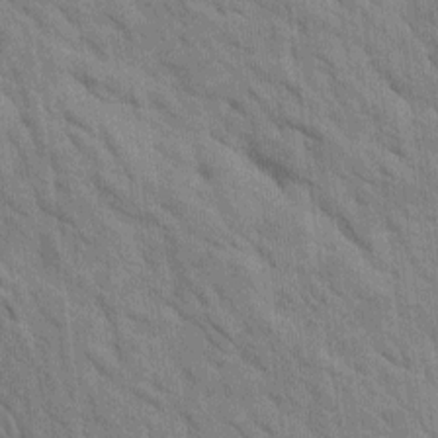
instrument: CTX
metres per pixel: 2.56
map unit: Htu
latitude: 1.5749
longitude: 143.1809
